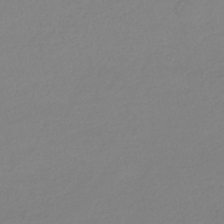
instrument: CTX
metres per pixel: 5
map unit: HNhu
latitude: -44.0472
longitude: 95.0675
